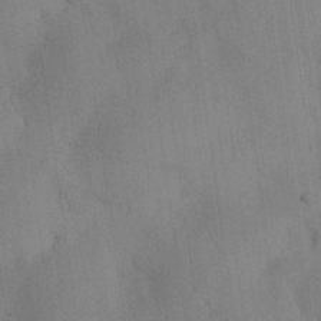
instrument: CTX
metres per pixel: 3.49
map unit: Aa
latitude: 25.5938
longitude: -137.9339
